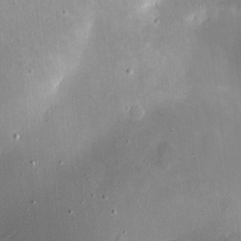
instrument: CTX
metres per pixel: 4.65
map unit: eHh
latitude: 4.9514
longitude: -69.2159
